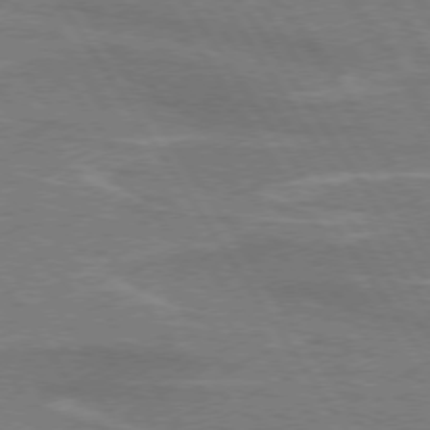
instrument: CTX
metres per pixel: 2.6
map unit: lApd
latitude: 74.1956
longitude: -66.2900
